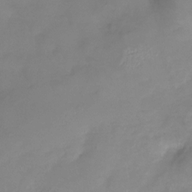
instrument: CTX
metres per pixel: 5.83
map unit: Nhu
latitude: -26.1794
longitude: -57.6882
